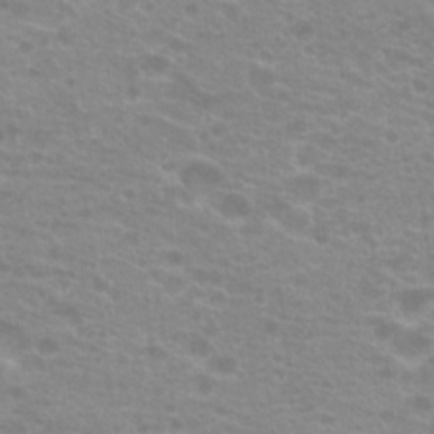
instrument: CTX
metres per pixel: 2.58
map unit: Hto
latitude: 20.4601
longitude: -37.2348
